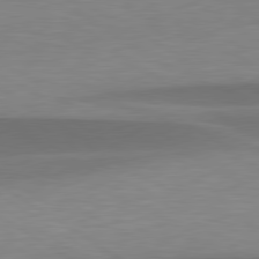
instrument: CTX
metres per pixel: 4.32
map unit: lApd
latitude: 79.5749
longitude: -95.4993
